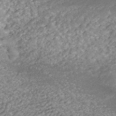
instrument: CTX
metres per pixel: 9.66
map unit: ANa
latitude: -41.9178
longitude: 104.0661
